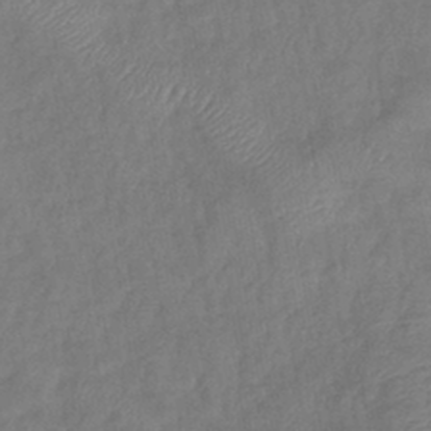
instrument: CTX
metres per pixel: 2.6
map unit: lHb
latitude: -41.7477
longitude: 80.6897
